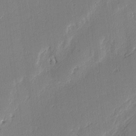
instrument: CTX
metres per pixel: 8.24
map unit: lAvf
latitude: -2.2172
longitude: -108.9891
